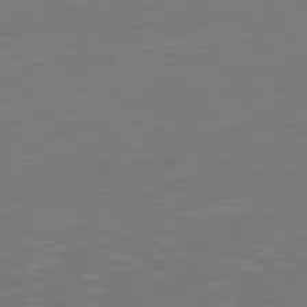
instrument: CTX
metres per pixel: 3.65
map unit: Hpe
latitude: 78.3090
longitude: -125.8394
